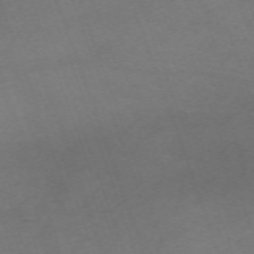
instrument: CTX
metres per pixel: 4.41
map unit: Nhu
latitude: -67.8044
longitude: 40.1417
